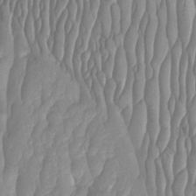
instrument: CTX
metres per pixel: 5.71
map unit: Htu
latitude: -3.7855
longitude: -73.7639
